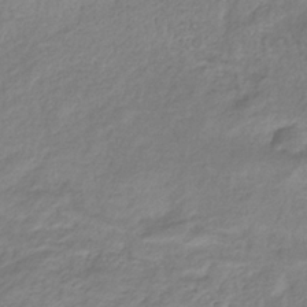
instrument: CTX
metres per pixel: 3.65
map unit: lHb
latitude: -36.9163
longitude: 73.1809
